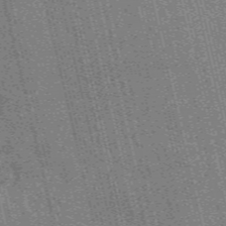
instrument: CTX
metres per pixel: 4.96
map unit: eAb
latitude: 51.1781
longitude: 109.8989
